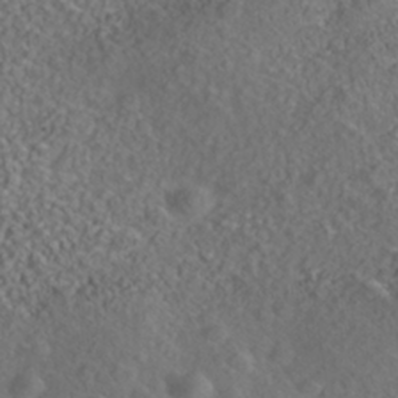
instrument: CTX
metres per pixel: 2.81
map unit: Nhe
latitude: -40.7274
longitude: -99.4426
